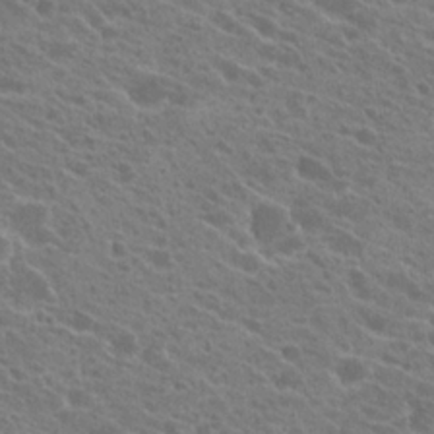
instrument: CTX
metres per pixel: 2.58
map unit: Hto
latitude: 22.6301
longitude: -38.9891
